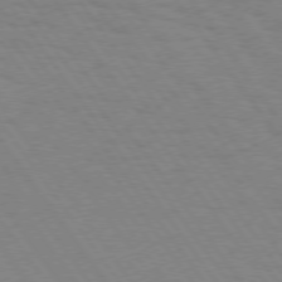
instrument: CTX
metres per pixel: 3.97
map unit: Hpe
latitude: 74.4979
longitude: -137.2915
